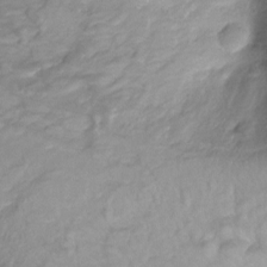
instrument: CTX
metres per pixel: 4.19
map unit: Ht
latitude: -9.2754
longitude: -20.4034
